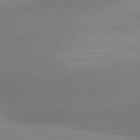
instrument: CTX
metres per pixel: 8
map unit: lApd
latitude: 80.6490
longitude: 126.6518
